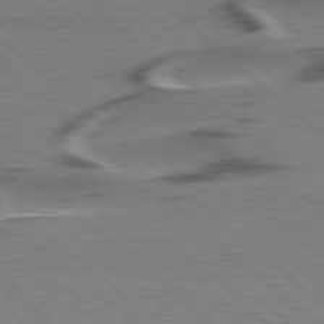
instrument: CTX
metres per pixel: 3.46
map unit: lApd
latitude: 78.4790
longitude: -49.2348
